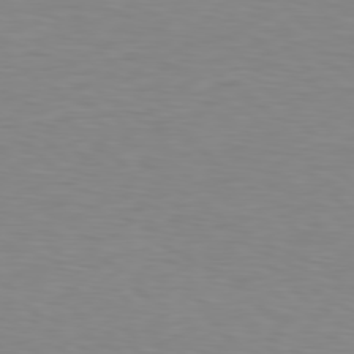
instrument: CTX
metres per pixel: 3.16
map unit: Hpe
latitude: 78.4601
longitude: -166.5923
